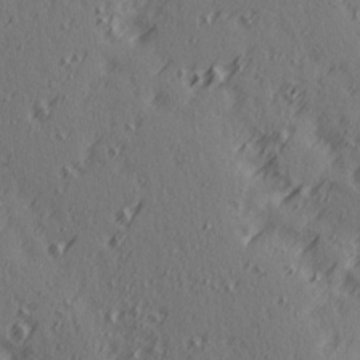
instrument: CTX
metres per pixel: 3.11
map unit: Ave
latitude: 14.2901
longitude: -106.0822
